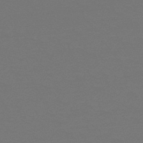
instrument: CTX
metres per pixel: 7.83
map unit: HNb
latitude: -51.7666
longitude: -43.5371
